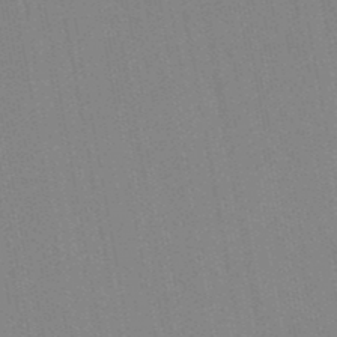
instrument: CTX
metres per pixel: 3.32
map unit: lHb
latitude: -48.4062
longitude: 73.5210
